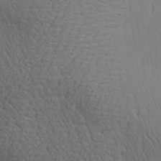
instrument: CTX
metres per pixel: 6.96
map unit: Aa
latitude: 27.5182
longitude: -138.3845
